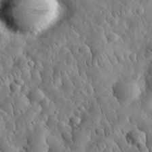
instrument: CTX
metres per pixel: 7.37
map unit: eHh
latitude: 32.0255
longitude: -73.7450
